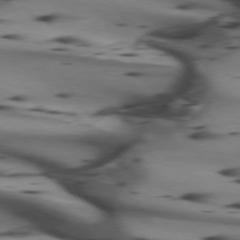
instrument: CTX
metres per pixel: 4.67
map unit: lApd
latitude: 74.5546
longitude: -64.3845
